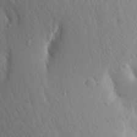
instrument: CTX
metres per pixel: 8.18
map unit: Aa
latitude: 26.3089
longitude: -149.4426
